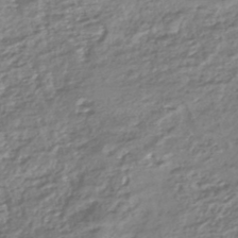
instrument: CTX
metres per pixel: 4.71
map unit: HNhu
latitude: -44.6141
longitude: 96.8219
